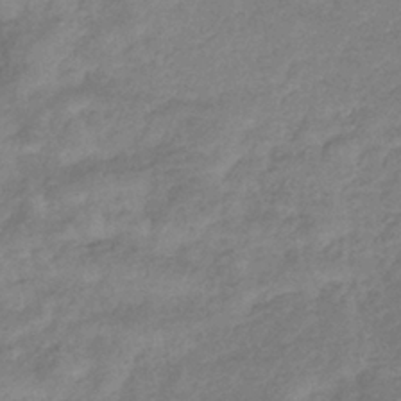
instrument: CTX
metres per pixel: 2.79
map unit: eHb
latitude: -37.6721
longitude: 80.9542
